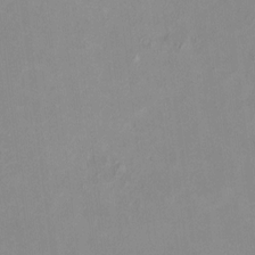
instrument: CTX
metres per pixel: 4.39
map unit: HNhu
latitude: 7.4426
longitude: 11.3132
